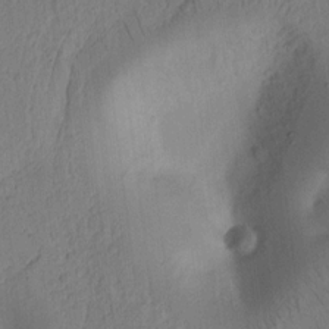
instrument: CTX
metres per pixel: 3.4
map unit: Ht
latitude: 10.4223
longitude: -74.9325
